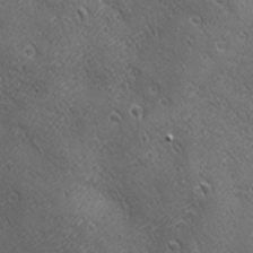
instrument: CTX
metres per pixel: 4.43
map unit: Ave
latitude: 21.6505
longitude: -137.3671
